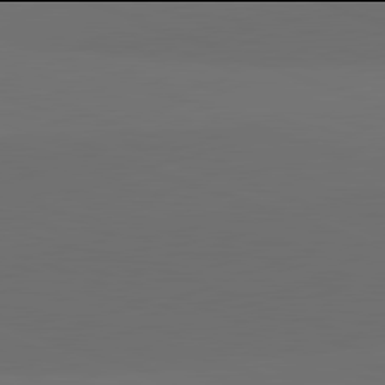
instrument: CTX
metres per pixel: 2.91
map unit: lApd
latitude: 81.9906
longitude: 134.5196
